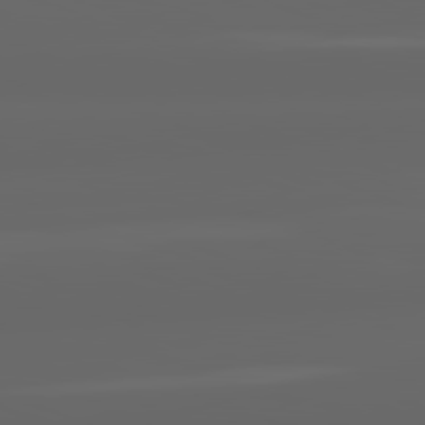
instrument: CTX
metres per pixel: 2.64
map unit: lApd
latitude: 82.1199
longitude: -169.7828
